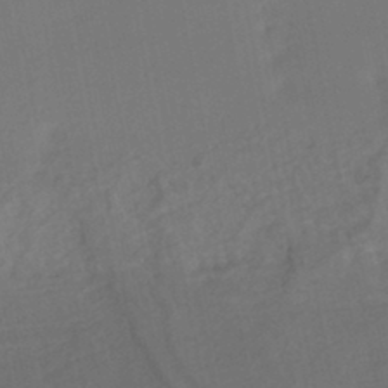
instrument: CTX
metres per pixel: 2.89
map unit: HNhu
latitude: -43.3887
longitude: 101.8800
